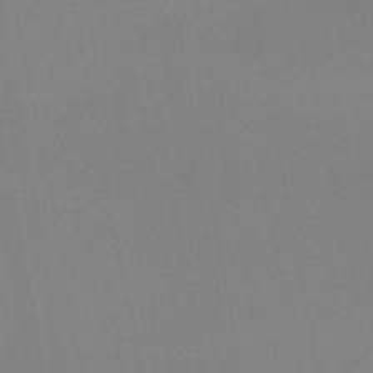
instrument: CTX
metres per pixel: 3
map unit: HNb
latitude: -50.5952
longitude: -43.8017
